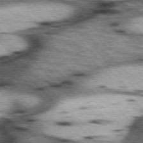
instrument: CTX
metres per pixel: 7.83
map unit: lApd
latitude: 76.6112
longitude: -50.7813
